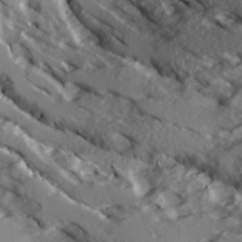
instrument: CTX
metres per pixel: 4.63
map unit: Ave
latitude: 14.3657
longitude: -131.0837
